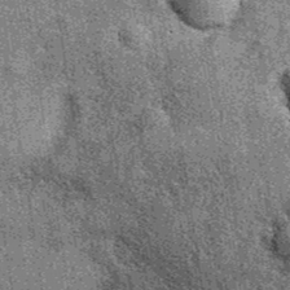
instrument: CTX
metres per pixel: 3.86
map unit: eAb
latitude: 38.0822
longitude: 107.5210
